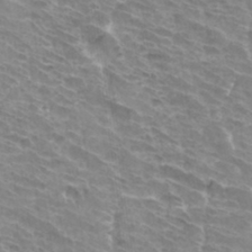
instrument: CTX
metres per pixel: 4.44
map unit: Hto
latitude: 33.5182
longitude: -42.1011
